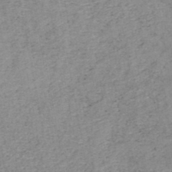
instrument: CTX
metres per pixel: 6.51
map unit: HNb
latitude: -45.9556
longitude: -44.8002
